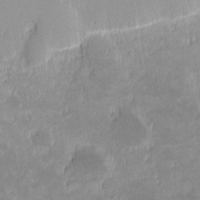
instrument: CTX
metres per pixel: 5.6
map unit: eHh
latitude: -1.2187
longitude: -84.8002
